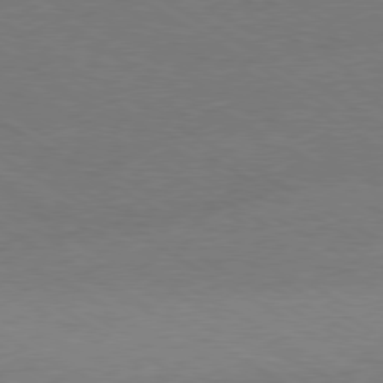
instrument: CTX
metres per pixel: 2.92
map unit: Ap
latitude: -80.2929
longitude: -87.4048
